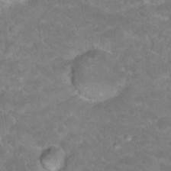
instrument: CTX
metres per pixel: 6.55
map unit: Hto
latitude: 18.8380
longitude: -35.6127
